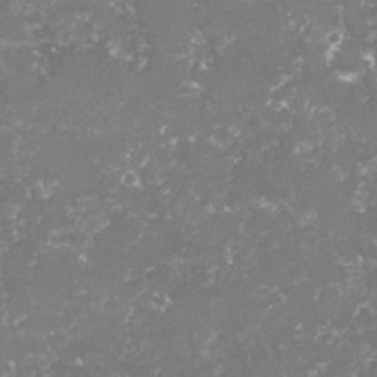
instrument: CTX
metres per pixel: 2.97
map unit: lHvf
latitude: -15.8801
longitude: -98.6112
